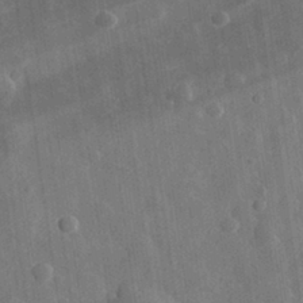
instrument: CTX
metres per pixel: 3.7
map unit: eHh
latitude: 32.0444
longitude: -78.0633
